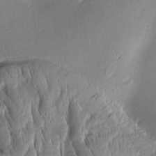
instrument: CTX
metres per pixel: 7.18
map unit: Aa
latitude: 8.8191
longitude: -133.1592
